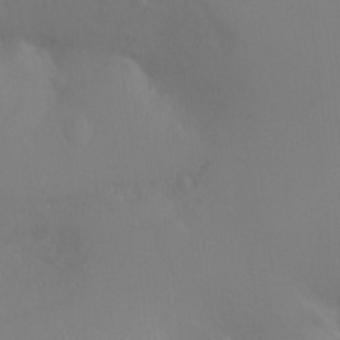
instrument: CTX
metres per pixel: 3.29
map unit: Ht
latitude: -8.4629
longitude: -37.7639
